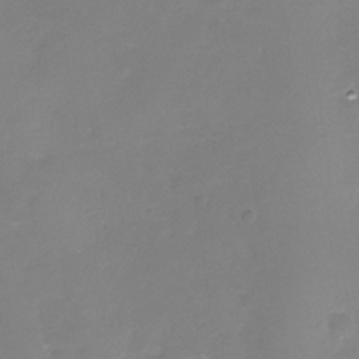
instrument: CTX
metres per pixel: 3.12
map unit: Nhe
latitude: -33.0676
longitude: -87.9339
